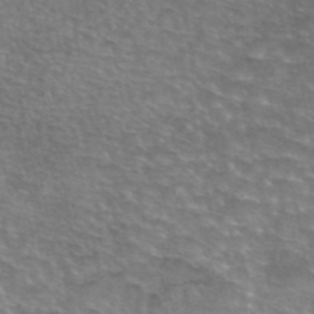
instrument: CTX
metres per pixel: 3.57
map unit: eAb
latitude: 45.4426
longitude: 106.2929
